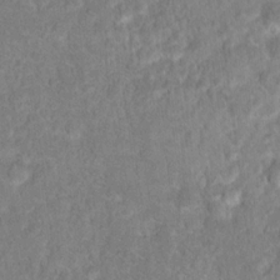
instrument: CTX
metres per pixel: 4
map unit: Hto
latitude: 16.9136
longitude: -40.3656
